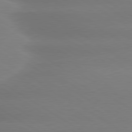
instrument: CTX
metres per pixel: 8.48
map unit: lApd
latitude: 79.9906
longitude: -135.2159
